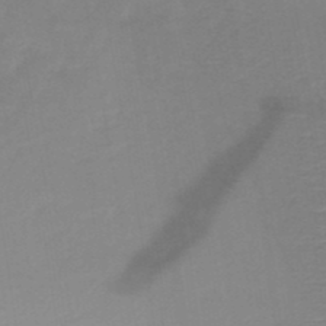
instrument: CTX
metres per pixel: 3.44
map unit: HNb
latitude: -48.7275
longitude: -45.0836
